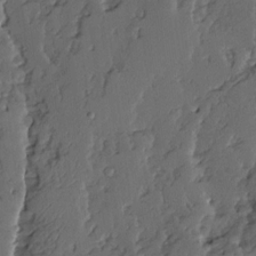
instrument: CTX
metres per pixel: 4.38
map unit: Ave
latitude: 14.2901
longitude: -135.9717
